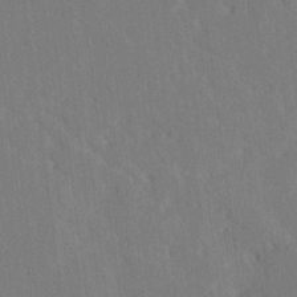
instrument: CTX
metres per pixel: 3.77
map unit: Ave
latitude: 19.7638
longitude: -137.3482
